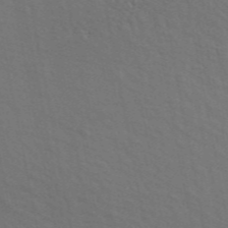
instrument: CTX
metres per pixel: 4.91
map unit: ANa
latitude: 47.7828
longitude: -76.8380
